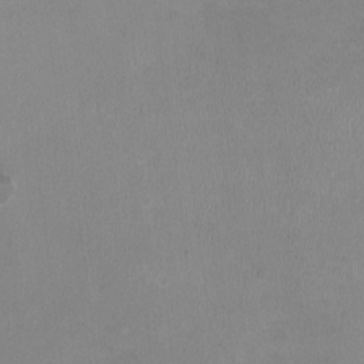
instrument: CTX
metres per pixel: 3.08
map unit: HNhu
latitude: -1.2754
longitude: -4.4223
